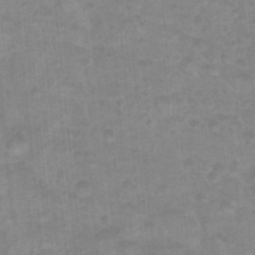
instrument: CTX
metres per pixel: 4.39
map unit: Hto
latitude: 16.8191
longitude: -35.0080
